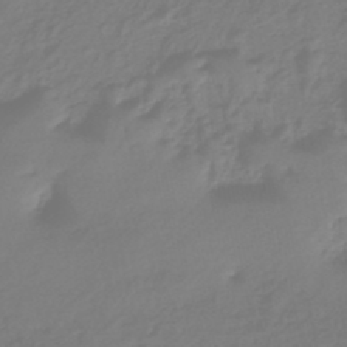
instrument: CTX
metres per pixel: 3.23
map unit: lHb
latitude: -45.5966
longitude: 62.6707
